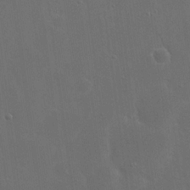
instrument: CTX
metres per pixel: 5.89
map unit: eHh
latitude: 19.2348
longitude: -66.5545
